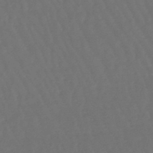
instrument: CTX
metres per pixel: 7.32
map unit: lHb
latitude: -47.6344
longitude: 79.4832
